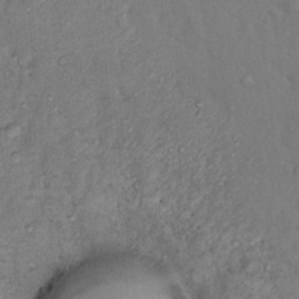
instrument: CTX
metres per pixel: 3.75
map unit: Nhu
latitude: 13.2159
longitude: -28.4601
